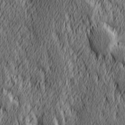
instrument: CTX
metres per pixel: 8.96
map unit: Hve
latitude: 25.8394
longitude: 145.9178
